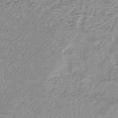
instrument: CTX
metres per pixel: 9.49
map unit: lHb
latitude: -41.8800
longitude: 69.9178
